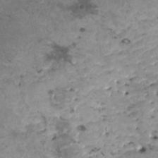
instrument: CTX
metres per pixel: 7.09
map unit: HNhu
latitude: 1.1214
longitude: 2.9541
